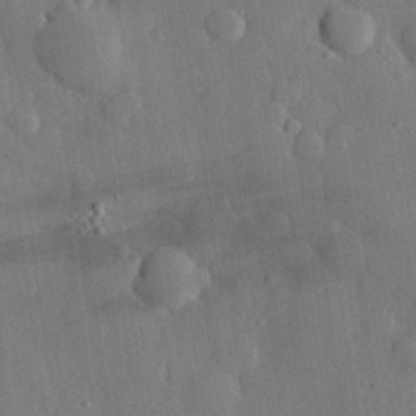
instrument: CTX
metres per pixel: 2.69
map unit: eHh
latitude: 28.8758
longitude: -80.1011
